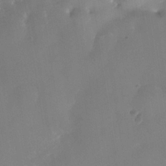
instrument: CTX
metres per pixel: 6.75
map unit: Nhe
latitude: -38.3495
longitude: -117.4804
